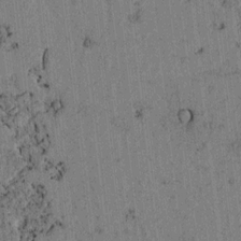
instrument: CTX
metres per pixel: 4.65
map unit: lAvf
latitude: 3.8961
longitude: 158.3495
